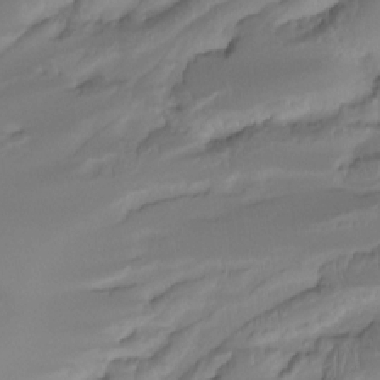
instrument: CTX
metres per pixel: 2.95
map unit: Ht
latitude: -15.9178
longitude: -44.4223
